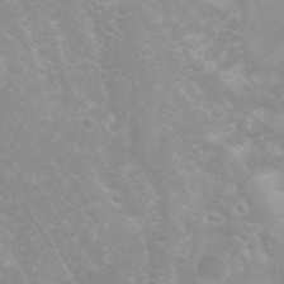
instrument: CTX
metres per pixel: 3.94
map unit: Htu
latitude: -0.2173
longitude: -76.5545
